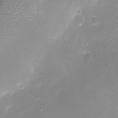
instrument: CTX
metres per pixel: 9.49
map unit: eHh
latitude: -6.9541
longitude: -78.1578
